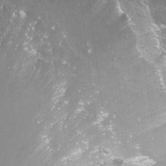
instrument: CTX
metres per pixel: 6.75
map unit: eHh
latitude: -11.7856
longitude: -62.5168
